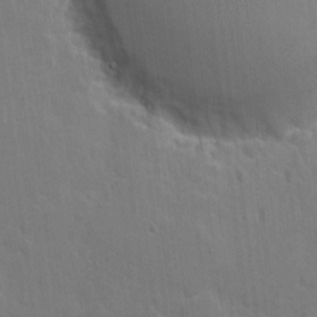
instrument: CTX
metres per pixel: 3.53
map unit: eHh
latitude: 7.5749
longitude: -67.5749
